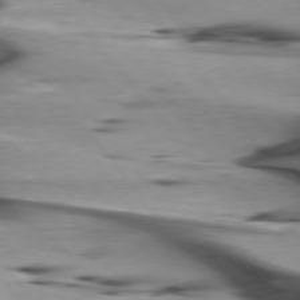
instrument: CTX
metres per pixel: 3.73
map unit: lApd
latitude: 75.7261
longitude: -65.2159
